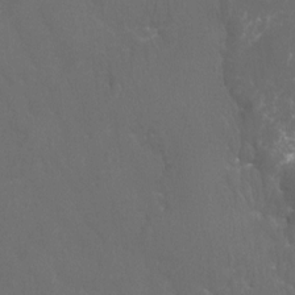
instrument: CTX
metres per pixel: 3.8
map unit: Htu
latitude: -7.4265
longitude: -33.1214
